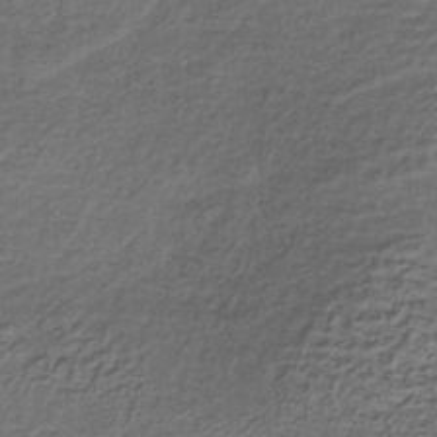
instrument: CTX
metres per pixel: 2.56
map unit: lHb
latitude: -35.8800
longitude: 61.9367
